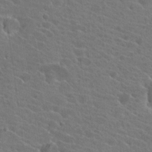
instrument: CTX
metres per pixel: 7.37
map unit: Hto
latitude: 22.1767
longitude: -39.7827
